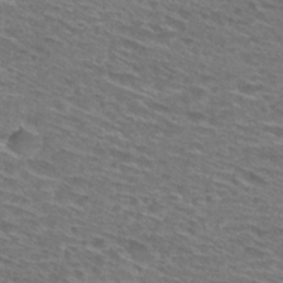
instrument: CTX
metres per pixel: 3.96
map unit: Hto
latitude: 28.9136
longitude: -47.3860
